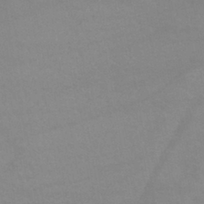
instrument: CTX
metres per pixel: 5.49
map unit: lHb
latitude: -42.1983
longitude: 67.0297
